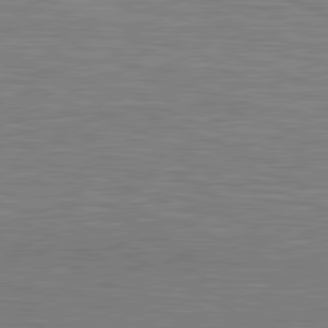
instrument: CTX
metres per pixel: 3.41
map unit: lApd
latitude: 81.2537
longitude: -171.2348
